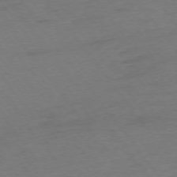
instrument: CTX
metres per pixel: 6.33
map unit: Ap
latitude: -75.2376
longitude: -73.3482
